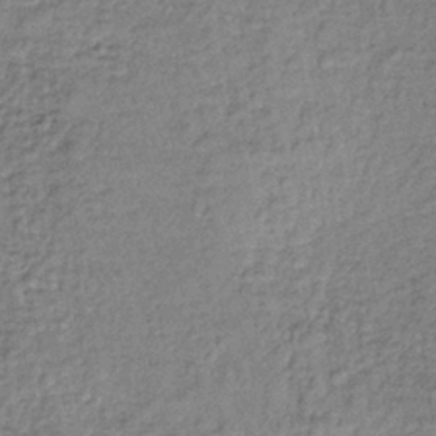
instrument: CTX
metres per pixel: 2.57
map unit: lHb
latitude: -35.7855
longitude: 66.3495
